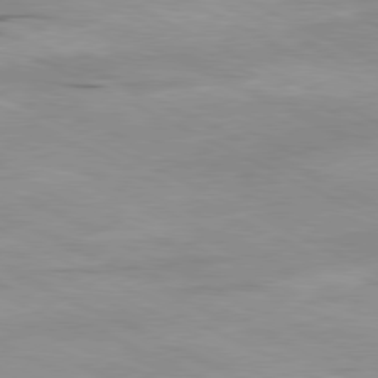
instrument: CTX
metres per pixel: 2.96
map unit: Ap
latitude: -81.3132
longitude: -92.4979
